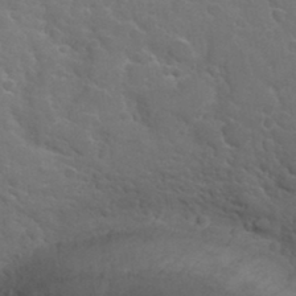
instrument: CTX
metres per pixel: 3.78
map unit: Hto
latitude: 33.9717
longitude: -50.0444
